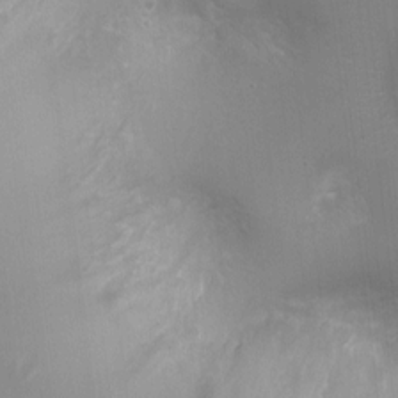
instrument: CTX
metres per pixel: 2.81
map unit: Ht
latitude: -3.2375
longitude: -17.0647
